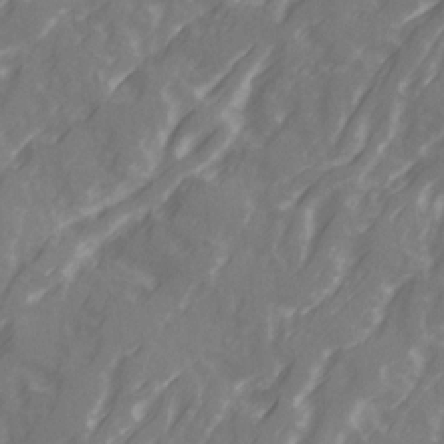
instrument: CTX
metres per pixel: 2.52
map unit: Ave
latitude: 20.7247
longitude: -131.7450
